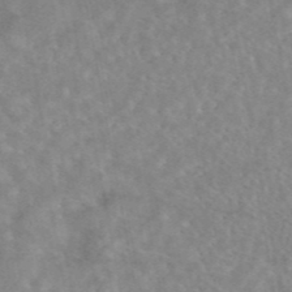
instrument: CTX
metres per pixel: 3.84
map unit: eAb
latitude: 44.7813
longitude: 114.3306
